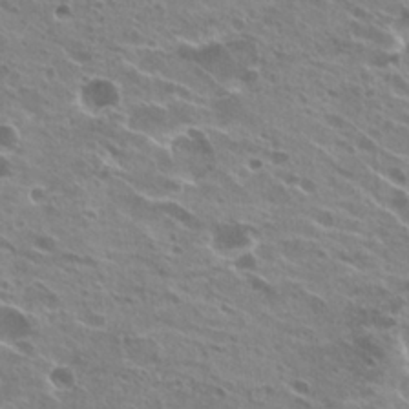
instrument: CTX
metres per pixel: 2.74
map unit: Hto
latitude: 24.6679
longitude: -39.9150
